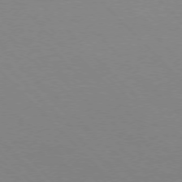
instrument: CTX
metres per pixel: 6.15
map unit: Ap
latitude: -77.1998
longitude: -69.6505
